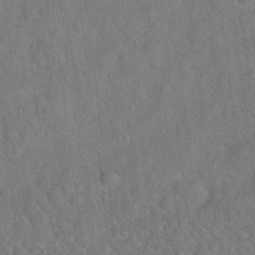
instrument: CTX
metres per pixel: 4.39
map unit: Hto
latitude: 18.7813
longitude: -52.8947
